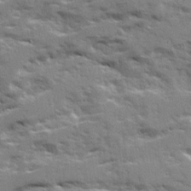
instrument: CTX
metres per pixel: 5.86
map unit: Ave
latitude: 20.7435
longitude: -130.2901
